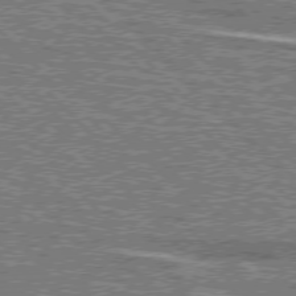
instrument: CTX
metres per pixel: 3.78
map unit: lApd
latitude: 76.4790
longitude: -82.1388
